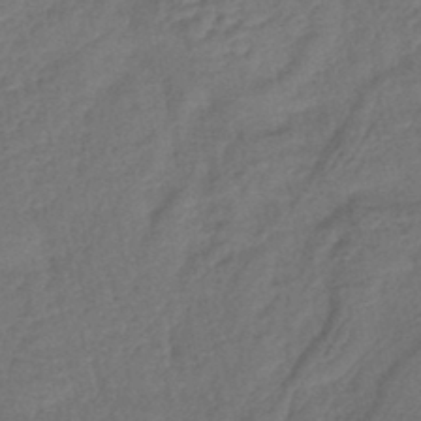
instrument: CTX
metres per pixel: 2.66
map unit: lHb
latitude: -42.9163
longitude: 79.9178
